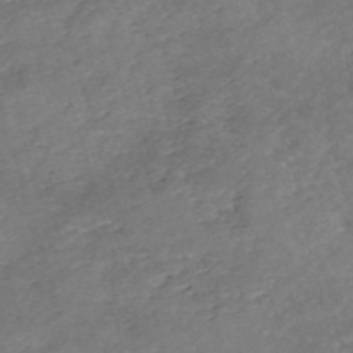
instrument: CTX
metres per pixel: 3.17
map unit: eHh
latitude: -54.8786
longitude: -90.7624
